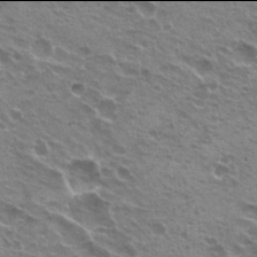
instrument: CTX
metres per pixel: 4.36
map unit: Hto
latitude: 21.9906
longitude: -31.7261
